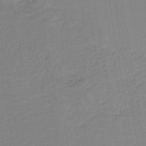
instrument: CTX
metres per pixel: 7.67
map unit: HNb
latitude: -41.9178
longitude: 51.3887
